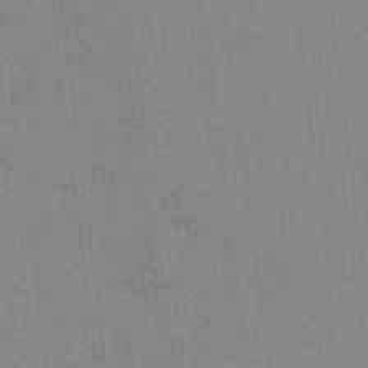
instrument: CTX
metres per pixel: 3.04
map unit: lAvf
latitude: -6.4062
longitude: -114.1577
